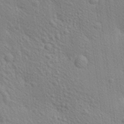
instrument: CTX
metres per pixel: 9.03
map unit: lAa
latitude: 20.1200
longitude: -139.1592
